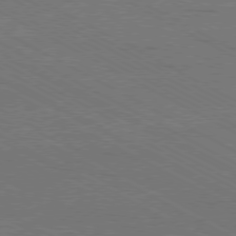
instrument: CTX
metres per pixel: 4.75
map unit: Ap
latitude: -79.6344
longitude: -82.1955
